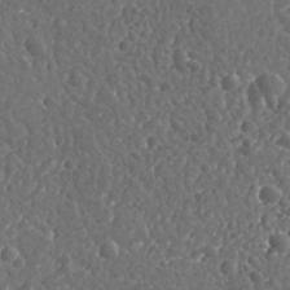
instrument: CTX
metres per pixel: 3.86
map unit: Nhu
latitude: 25.9717
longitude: -56.5167
